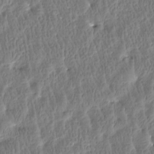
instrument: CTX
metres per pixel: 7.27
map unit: Htu
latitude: -3.5777
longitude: 176.1417
